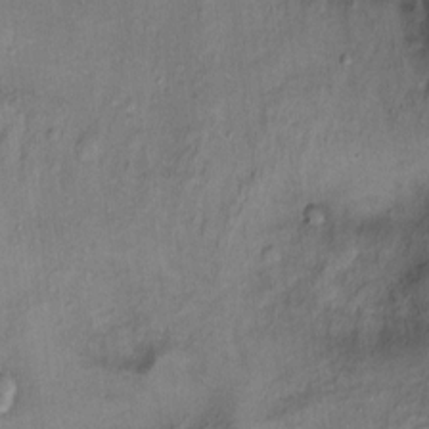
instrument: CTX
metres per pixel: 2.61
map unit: Ht
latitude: 5.4048
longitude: -36.8191
